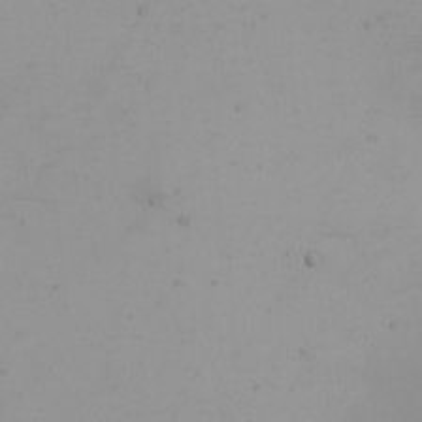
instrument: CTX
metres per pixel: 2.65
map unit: eHh
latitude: -4.8786
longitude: -83.4993
